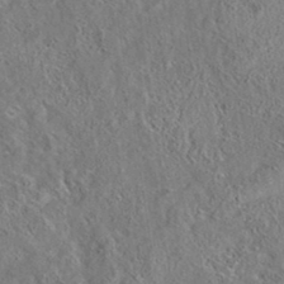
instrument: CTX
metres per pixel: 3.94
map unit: eAb
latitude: 35.4804
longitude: 114.1606
